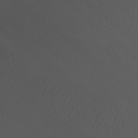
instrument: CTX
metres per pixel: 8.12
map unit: Nhu
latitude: -6.9352
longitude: -94.8569
